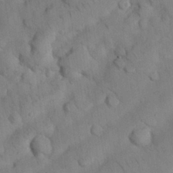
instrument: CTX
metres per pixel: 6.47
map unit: Nhu
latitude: 26.4601
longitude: -72.0255
